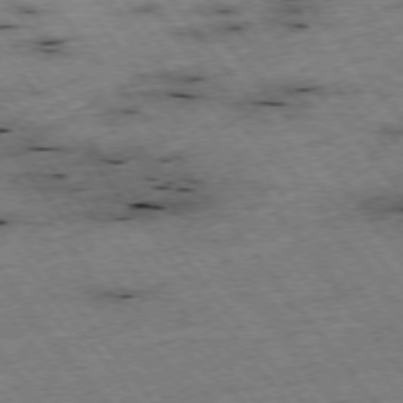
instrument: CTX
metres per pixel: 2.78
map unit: Hpe
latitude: -75.6533
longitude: -22.1578
